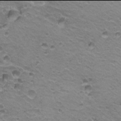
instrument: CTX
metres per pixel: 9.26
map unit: Hto
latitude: 21.9906
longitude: -32.3467
